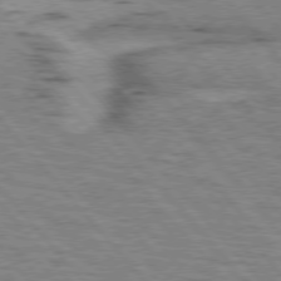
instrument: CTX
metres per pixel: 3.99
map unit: lApd
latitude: 76.0444
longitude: -76.7435
